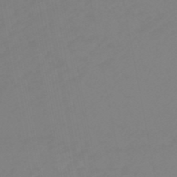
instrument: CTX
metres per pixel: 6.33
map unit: eHb
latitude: -49.5210
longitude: 84.7463
